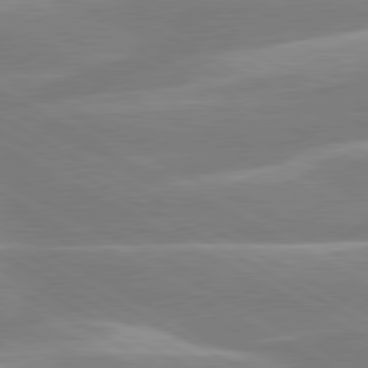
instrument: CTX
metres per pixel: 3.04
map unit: lApd
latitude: 80.3278
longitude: -134.4223
